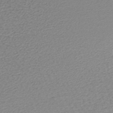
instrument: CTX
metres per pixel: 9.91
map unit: lHb
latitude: -40.9164
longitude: 63.3320
